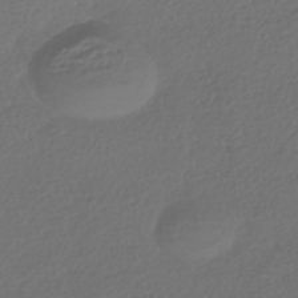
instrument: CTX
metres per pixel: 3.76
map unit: HNhu
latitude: -43.9556
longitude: 96.7841
